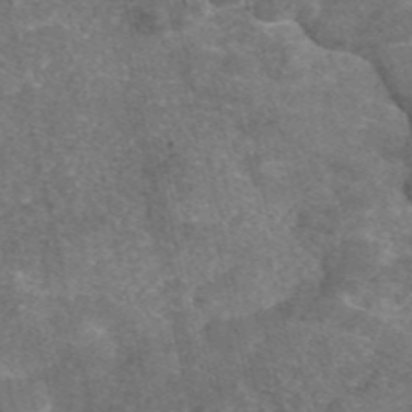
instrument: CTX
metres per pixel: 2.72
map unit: eAb
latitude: 46.6869
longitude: 105.0864
